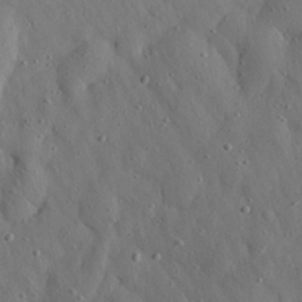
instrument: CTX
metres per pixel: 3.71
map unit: Aa
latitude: 23.2348
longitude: -142.7246
